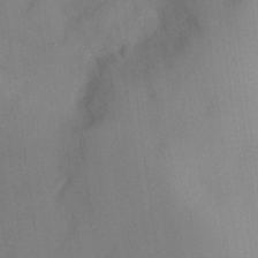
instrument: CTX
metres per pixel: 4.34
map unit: Nhu
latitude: 26.2523
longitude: -55.5938
